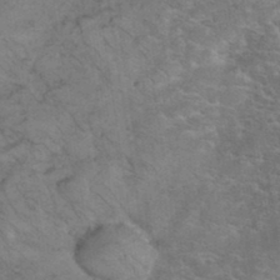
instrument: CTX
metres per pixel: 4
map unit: eHh
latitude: 36.0633
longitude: -67.7071
